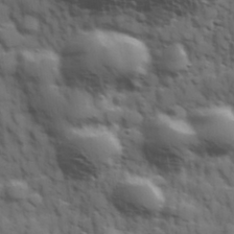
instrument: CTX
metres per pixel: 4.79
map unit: Hve
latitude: 31.8584
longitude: 150.4629
